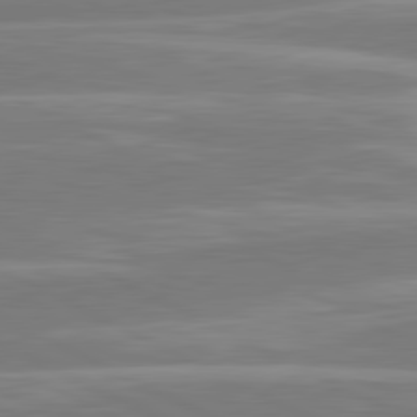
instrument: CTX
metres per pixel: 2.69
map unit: lApd
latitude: 81.1214
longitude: -129.7072
